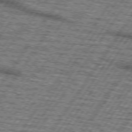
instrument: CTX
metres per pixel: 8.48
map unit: lApd
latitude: 73.3860
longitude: -70.6301
